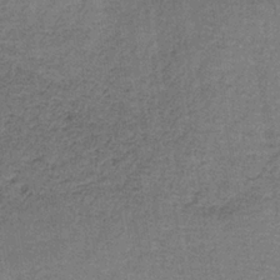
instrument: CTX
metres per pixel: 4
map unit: HNb
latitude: -35.2565
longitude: 54.0472
